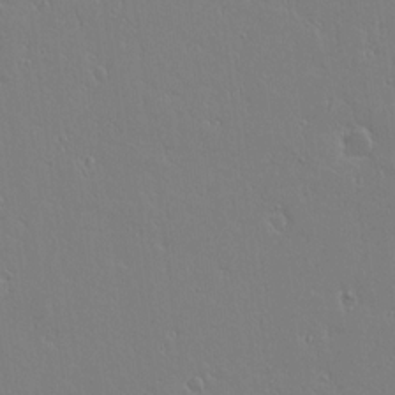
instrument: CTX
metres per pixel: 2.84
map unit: lAvf
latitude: 14.7625
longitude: -126.2145
